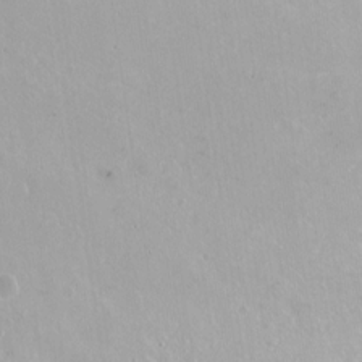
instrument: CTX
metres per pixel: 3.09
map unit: Hto
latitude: -13.9178
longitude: -41.4993
